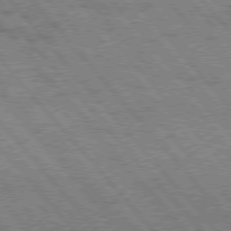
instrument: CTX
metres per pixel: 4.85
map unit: Hpe
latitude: 76.2333
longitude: -150.2711
